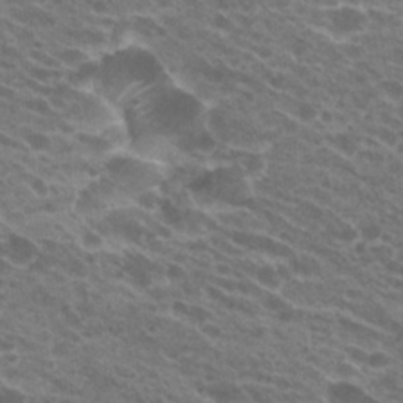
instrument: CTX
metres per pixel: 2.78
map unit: Hto
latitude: 23.8772
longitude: -40.4034
